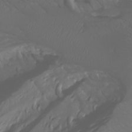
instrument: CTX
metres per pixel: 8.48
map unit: Htu
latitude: -6.0283
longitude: -71.3293
